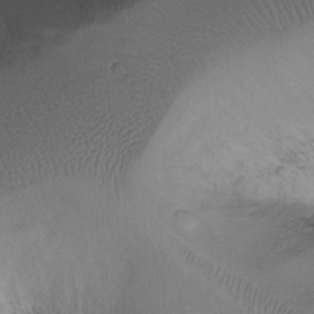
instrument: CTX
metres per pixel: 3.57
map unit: Ht
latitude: -7.5966
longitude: -35.0269
